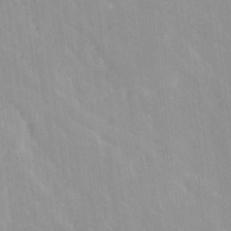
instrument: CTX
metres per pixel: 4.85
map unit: Ave
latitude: 19.8394
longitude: -136.5735
